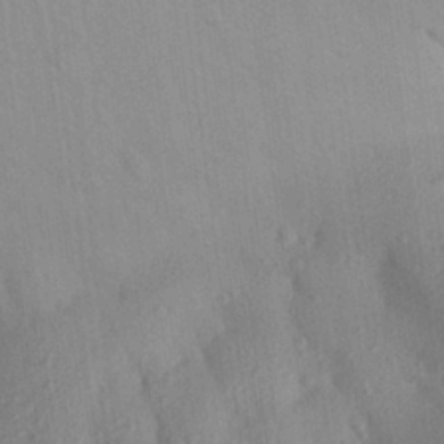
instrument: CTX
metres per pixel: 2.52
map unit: Aa
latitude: 27.8017
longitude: -144.4223
